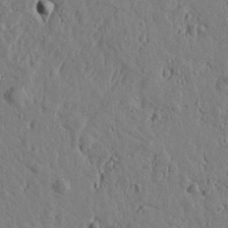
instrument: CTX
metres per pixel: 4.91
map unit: Htu
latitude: 0.7057
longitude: -178.8191
